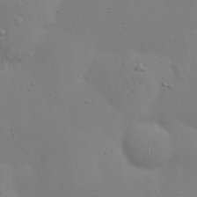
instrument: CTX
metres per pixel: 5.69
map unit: eHh
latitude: 24.1766
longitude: -69.6883
